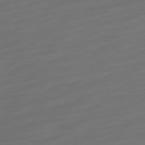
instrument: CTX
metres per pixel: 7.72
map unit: Ap
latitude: -78.9163
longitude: -67.7260
